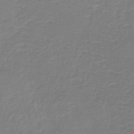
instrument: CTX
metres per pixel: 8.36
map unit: HNb
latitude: -45.5210
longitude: 52.4440
